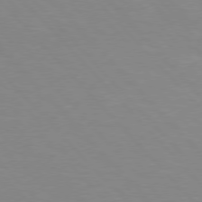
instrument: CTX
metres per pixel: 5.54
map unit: Hpe
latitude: 76.1200
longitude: -155.8961
